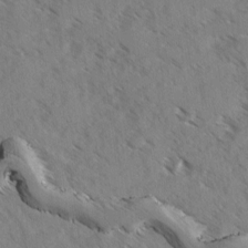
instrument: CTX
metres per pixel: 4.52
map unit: Ave
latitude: -0.1228
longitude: -110.7624
